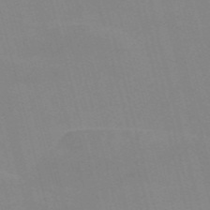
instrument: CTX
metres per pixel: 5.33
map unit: Nve
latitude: -57.7288
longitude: 61.6533
